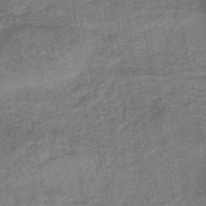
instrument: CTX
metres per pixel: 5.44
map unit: lHb
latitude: -43.1998
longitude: 80.7841
